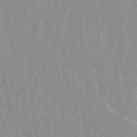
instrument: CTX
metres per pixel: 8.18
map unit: Ave
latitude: -1.8234
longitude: -112.9325
